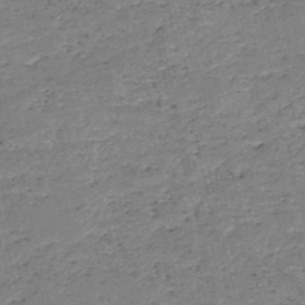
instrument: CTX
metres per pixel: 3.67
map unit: HNb
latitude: -50.5574
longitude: -40.8946
